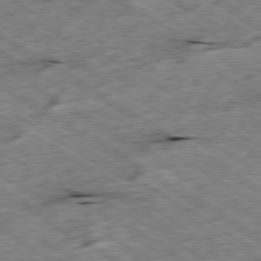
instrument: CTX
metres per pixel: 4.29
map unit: Ap
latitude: -79.8233
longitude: -86.4601
